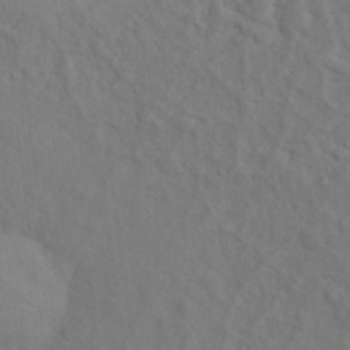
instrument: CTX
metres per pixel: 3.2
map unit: Nhu
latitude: 12.6869
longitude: -28.2144
